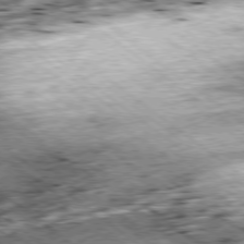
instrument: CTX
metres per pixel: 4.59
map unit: Ap
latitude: -79.2942
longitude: -51.3103
